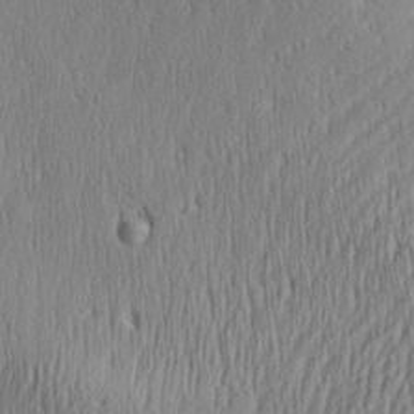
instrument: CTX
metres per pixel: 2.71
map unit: Aa
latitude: 28.1578
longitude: -138.2333
